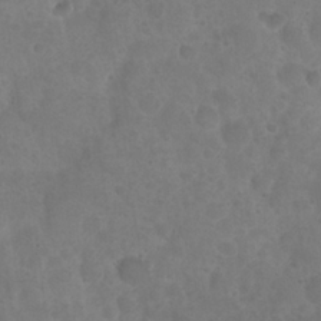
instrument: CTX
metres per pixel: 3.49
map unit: Nhu
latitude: 24.6490
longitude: -52.4034
